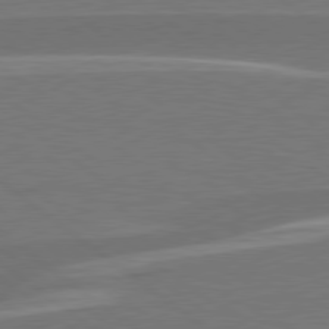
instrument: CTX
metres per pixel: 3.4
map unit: lApd
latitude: 79.2537
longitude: -93.8772
